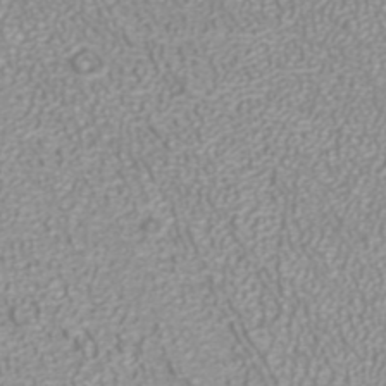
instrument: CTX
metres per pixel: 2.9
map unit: ANa
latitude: 40.6679
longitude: 25.6155
